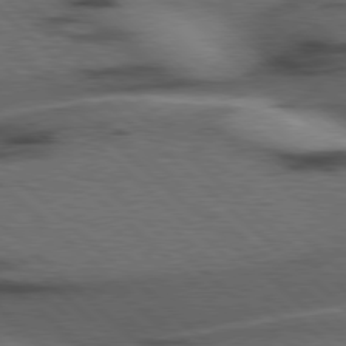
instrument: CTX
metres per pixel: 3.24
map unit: Hpe
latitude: 78.3090
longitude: -155.1781
